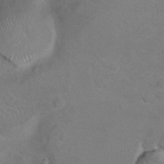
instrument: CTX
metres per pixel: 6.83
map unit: Hto
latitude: 8.6491
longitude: -30.9325
